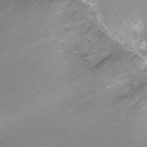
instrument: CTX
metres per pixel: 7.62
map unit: Ht
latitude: -6.4251
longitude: -19.7260
